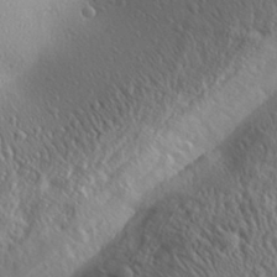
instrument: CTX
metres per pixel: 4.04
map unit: Aa
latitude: 30.1011
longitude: -138.4223
